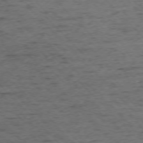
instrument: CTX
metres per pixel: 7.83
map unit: Ap
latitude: -76.2928
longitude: -87.2159
